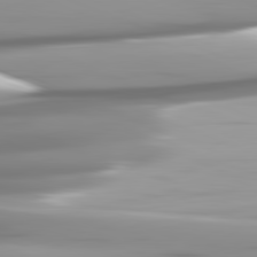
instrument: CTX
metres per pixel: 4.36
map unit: lApd
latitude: 82.1955
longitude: -142.5924
